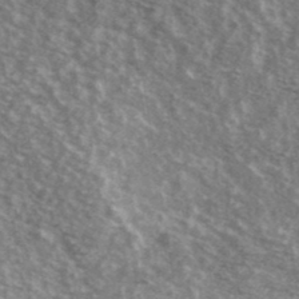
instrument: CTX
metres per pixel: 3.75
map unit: Ave
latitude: 39.4426
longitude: -109.2537
